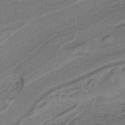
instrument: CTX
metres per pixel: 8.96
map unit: lHb
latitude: -39.4832
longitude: 55.2187
